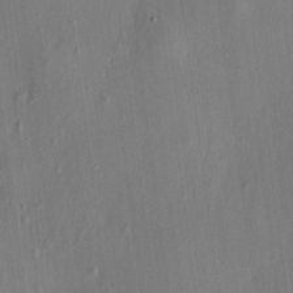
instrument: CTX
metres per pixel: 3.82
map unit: HNhu
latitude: 7.7827
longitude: 12.9542
